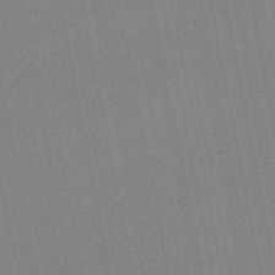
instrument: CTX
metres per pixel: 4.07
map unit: lHb
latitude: -49.0298
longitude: 80.2173
